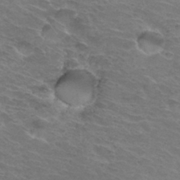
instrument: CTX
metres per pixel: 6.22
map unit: Hto
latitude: 32.7057
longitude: -46.5357
